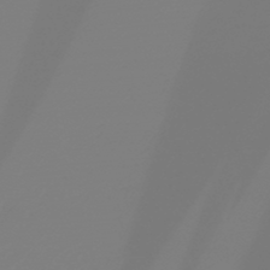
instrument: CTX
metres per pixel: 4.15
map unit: HNb
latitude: -46.1983
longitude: 55.2943
